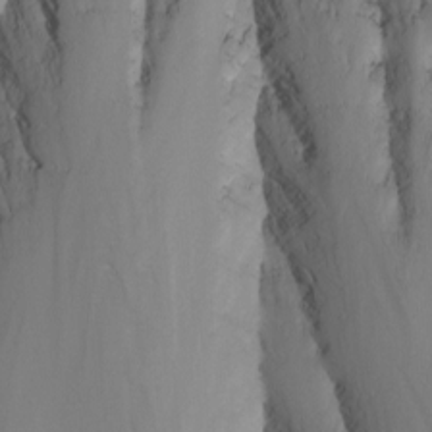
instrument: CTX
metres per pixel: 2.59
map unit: Nhu
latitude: -4.3873
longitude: -76.0633
